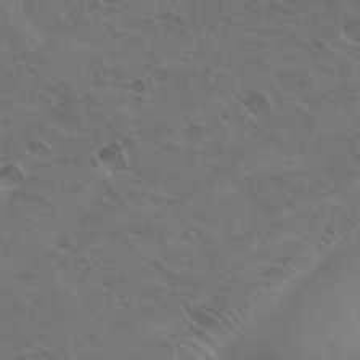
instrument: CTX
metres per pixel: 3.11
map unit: Nhu
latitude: 30.7058
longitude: -54.8191
